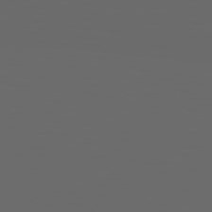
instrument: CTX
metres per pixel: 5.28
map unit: Hpe
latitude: 73.8962
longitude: -127.5560
